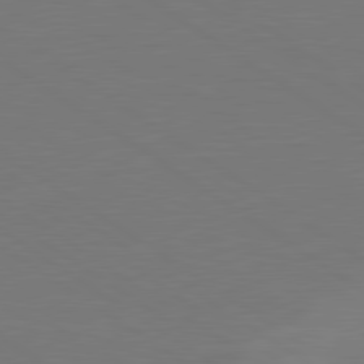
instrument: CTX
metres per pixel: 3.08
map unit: lApd
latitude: 79.7261
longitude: 163.0675
